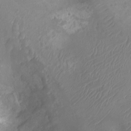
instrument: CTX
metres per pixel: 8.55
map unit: Ht
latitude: -3.5021
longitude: -16.4412
